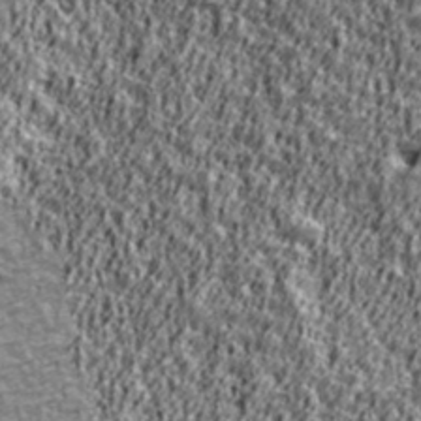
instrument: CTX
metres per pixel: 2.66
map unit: Ave
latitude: 42.1578
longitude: -112.5735
